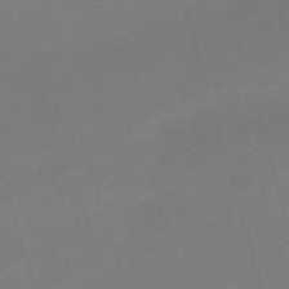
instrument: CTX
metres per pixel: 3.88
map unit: eHh
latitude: -62.1983
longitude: 48.7463
